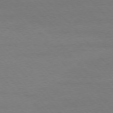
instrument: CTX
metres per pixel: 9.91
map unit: Ap
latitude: -76.6141
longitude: -83.4615
